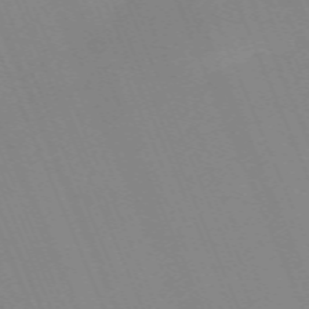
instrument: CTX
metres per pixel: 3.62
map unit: Nhu
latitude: -66.8030
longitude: 38.5007
